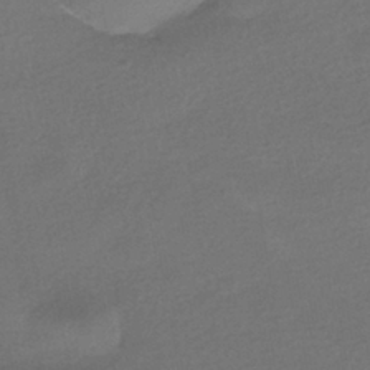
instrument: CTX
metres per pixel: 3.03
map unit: HNhu
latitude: -41.7477
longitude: 95.1242
